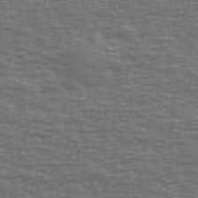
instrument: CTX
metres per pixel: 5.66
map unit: Ave
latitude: 39.2726
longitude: -113.8772
